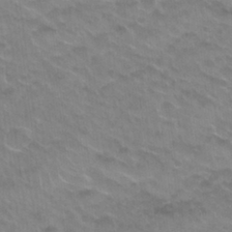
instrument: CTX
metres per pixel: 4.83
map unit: Nhu
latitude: 27.0270
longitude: -53.9717
